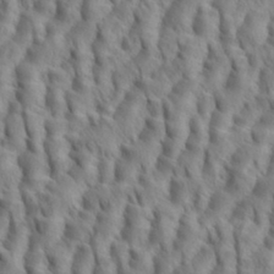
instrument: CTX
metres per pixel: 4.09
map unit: eHh
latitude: 35.0269
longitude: -138.3278
